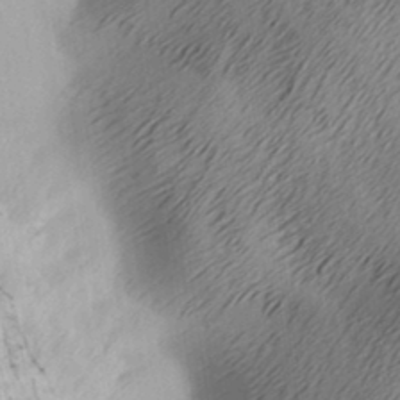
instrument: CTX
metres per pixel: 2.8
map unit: lAa
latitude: -7.5588
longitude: -123.6694
